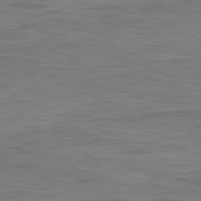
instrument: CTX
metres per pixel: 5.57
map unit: Ap
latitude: -82.1417
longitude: -79.6883
